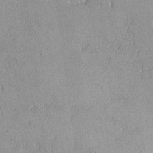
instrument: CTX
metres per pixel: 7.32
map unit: lHvf
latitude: -13.8800
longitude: -104.0444
